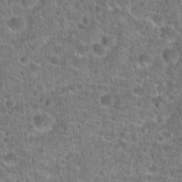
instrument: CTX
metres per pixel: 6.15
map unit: Hto
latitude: 19.8205
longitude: -43.1781
